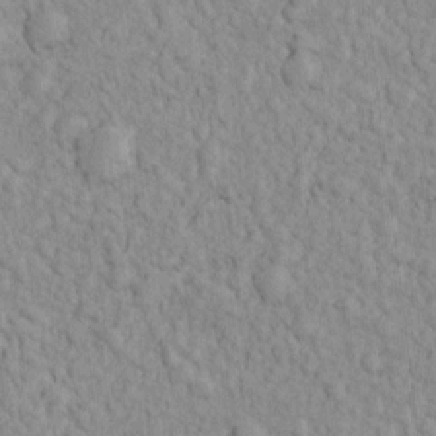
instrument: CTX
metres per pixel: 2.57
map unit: Htu
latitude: -6.1606
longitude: 156.0472
